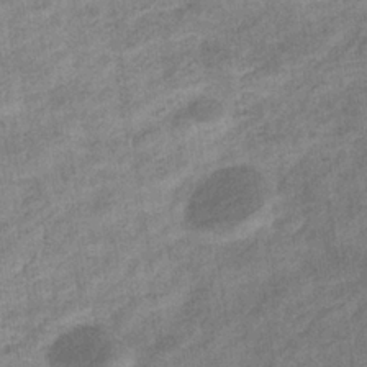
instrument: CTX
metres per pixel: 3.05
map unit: eHb
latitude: -35.4643
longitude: 77.8611
